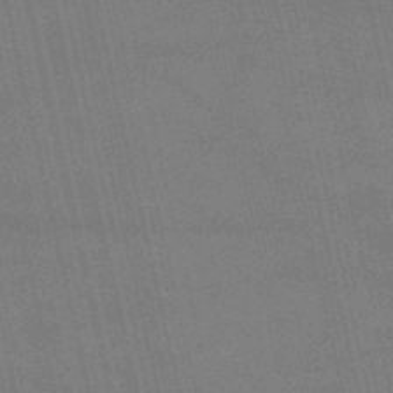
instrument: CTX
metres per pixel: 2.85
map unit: HNb
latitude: -52.8219
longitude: -40.9135
